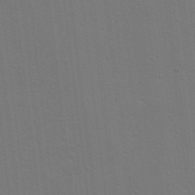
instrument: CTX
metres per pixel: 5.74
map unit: Nhu
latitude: 17.6316
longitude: -29.9150
